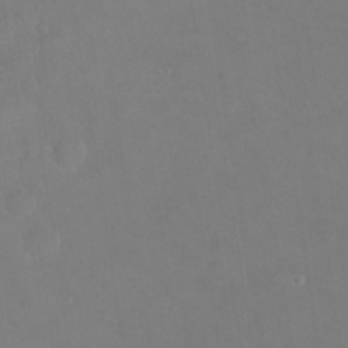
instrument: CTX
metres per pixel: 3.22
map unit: Nhu
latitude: 23.8205
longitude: -62.3656
